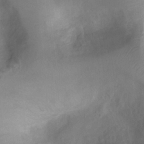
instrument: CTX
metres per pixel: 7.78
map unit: Ht
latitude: 1.7071
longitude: -21.4427
